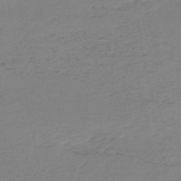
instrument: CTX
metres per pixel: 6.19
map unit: HNb
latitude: -52.4251
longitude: -52.2712
